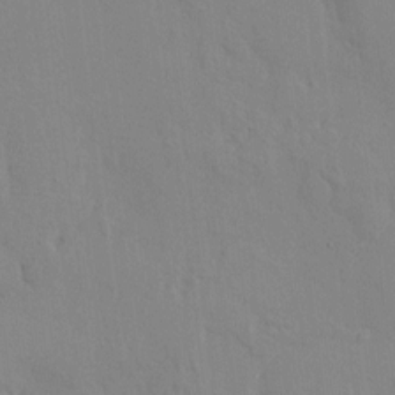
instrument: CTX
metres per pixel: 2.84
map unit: HNhu
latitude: 6.4223
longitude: -3.0080
